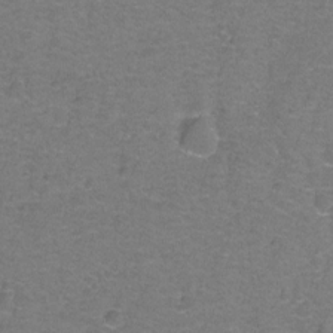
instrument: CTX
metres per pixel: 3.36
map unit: Hto
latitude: -1.5966
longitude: -34.1955
